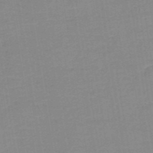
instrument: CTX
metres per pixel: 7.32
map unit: HNb
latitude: -49.8234
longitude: -48.9514
